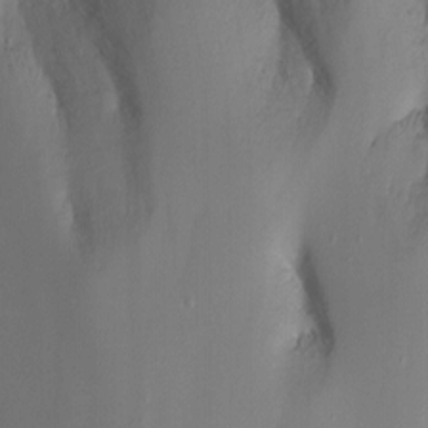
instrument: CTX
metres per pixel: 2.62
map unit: Nhu
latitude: -13.4077
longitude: -63.7639
